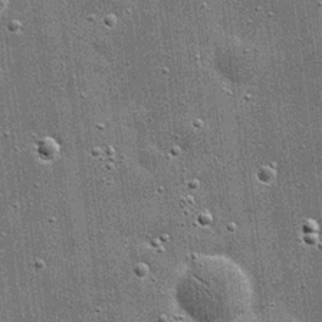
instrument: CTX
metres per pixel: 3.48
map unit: eHh
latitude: 20.4979
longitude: -66.8191
